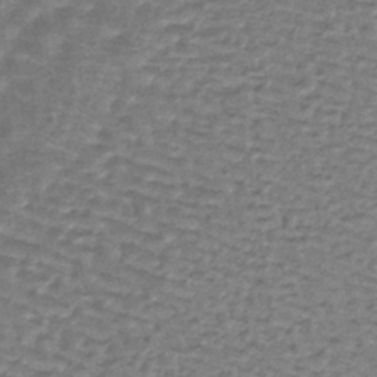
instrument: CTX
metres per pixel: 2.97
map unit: lHb
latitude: -36.5951
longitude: 59.6721
